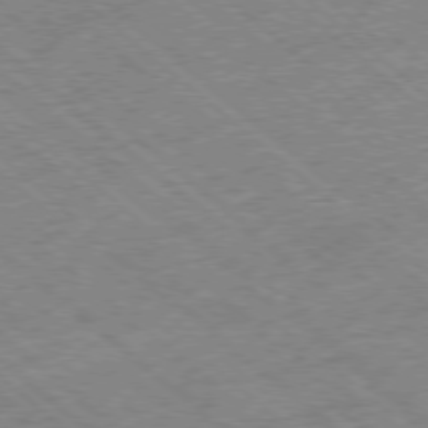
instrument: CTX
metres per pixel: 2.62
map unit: Ap
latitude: -78.5007
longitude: -48.9325
